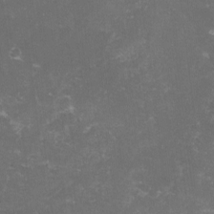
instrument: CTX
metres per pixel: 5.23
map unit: lHvf
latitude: -13.8234
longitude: -98.9891
